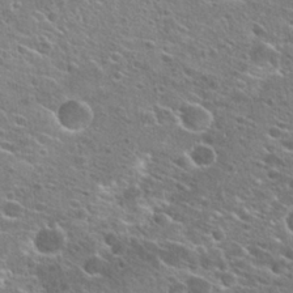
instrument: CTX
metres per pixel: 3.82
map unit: Hto
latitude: 26.0444
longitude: -44.5168
